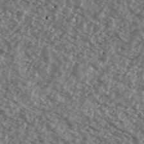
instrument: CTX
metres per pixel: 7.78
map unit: Ave
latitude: 39.6127
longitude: -111.2915
